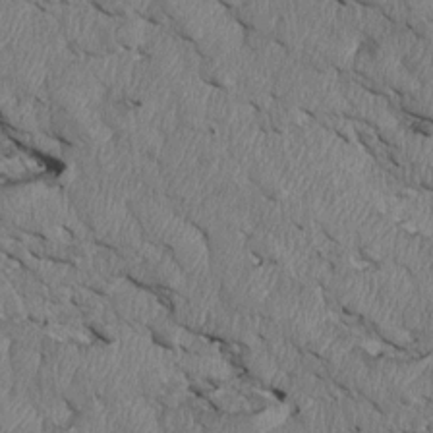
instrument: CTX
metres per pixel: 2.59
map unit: Htu
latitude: 4.1200
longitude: 152.3117
